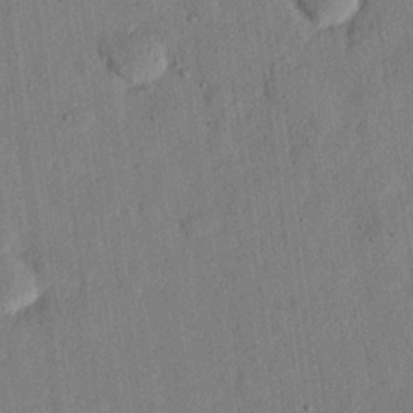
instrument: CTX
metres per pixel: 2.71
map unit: eHh
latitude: 24.6679
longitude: -80.6868
